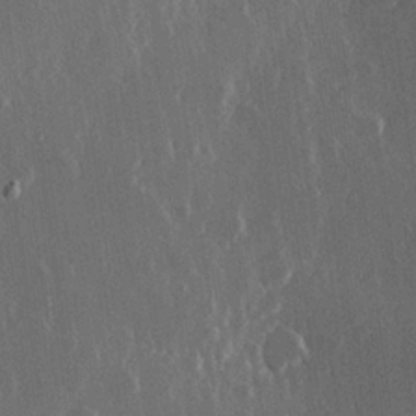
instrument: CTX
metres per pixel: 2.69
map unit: Hve
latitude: 22.7246
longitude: 147.5210
